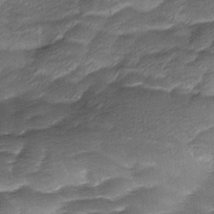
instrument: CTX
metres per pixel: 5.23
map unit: Ave
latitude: -8.6707
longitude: -123.0458
